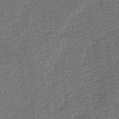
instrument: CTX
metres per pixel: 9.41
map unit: Ave
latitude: 17.0270
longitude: -138.4790
